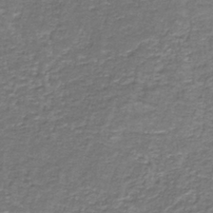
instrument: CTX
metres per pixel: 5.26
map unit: eAb
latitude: -36.7841
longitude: 52.3495
